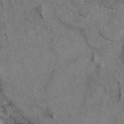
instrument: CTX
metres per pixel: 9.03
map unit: eAb
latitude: 48.6490
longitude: 110.0283
